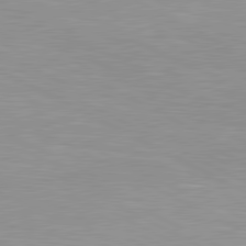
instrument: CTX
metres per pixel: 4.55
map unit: lApd
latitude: 80.7624
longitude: 157.4643
